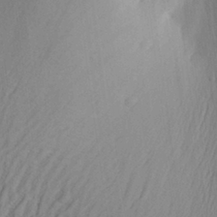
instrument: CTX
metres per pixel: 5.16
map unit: Aa
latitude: 28.8191
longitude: -138.3656
